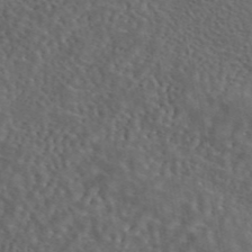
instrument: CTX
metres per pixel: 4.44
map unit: eAb
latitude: 43.8961
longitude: 111.4643
